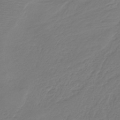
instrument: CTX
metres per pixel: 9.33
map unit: HNb
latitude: -42.8408
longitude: 52.4440
